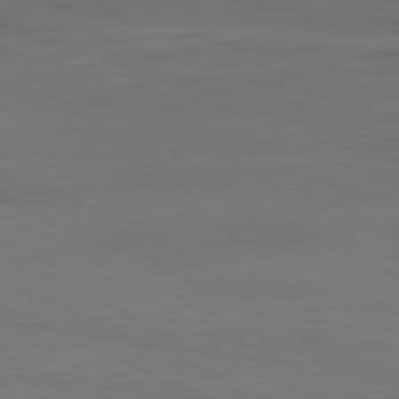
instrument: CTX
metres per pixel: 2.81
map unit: Hpe
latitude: -81.2376
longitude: 19.7289
